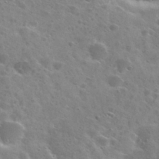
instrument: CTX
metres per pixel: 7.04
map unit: Nhu
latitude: 28.6868
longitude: -48.5546
